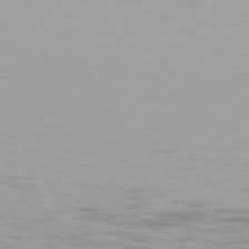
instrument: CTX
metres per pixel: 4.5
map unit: Hpe
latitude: 77.7638
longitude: -138.7624
